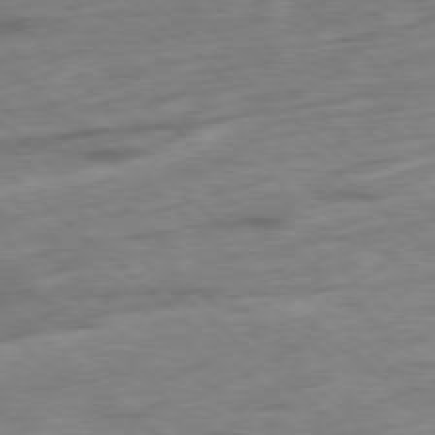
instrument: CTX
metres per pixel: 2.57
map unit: Hpe
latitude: -78.5384
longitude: -23.2348
